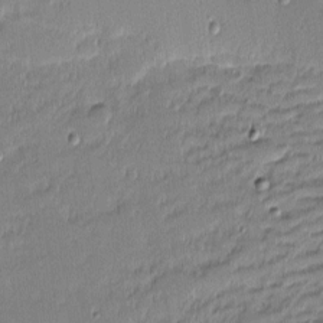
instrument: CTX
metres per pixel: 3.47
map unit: eHh
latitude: -2.2739
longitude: -83.3103
